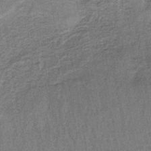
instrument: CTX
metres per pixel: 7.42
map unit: lHb
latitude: -40.4818
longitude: 56.8975
